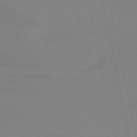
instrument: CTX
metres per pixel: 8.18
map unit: HNb
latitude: -37.3509
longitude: 55.3888
